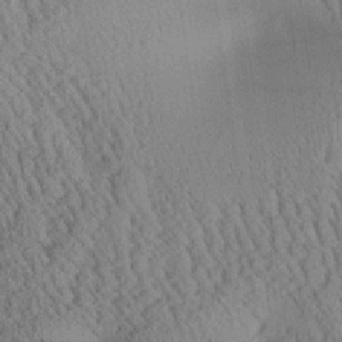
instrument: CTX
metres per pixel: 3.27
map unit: Aa
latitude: 25.3859
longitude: -134.4412
